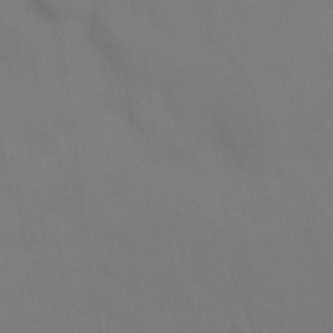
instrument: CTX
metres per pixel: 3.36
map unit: Ht
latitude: 0.5734
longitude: -34.2333
